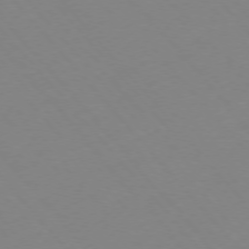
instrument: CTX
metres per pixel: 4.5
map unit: Hpe
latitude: -76.1417
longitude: -19.7638
